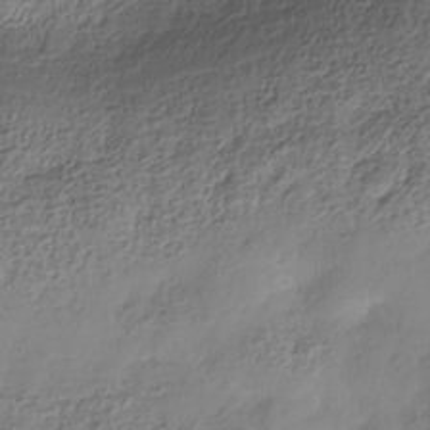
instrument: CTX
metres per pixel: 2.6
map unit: Nhe
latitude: -36.5573
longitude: -178.7058
